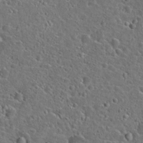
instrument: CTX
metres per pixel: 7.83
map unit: Hto
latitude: 23.9717
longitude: -46.3657
